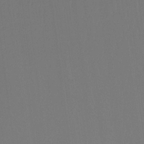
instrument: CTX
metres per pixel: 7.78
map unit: Ht
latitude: -14.7841
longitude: -48.7624
